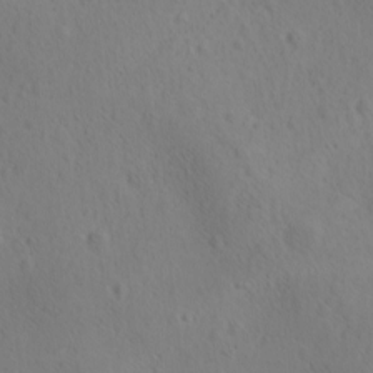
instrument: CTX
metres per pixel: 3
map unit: Ave
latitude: -8.6896
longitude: -121.5938
